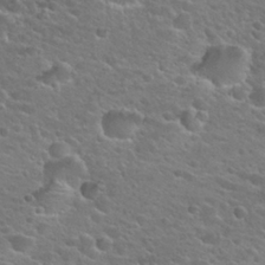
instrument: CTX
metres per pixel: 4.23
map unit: Hto
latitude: 25.5182
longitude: -50.0822
